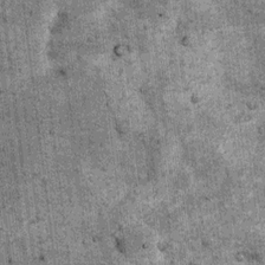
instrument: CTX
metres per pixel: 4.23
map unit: Nhu
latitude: 7.9906
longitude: -23.3859
